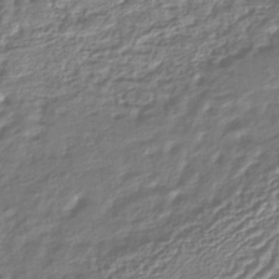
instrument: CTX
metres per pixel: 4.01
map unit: HNhu
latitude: -44.5952
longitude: 103.5021
